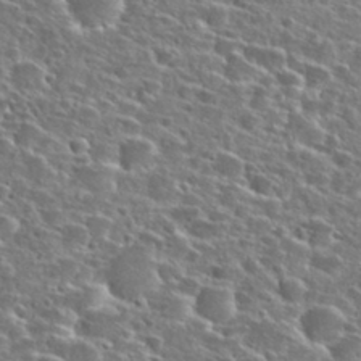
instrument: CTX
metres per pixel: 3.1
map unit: Hto
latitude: 26.3845
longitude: -47.7639
